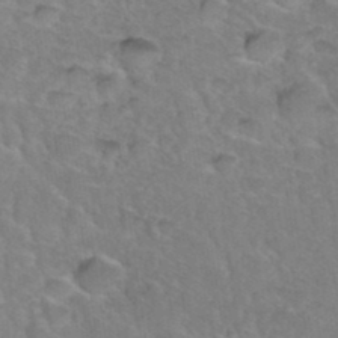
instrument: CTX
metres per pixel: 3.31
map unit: Hto
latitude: 35.5938
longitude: -46.3090
